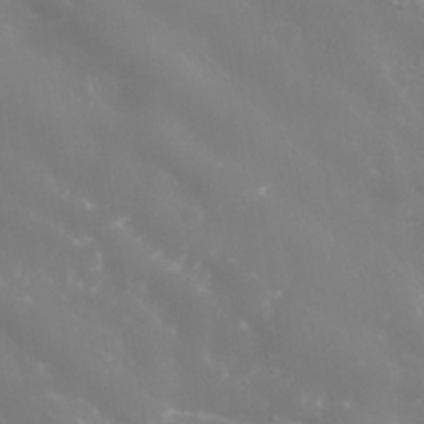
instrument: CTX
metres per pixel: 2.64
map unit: Nhe
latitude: -36.5573
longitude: -90.9136
